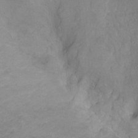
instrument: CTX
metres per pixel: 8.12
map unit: Ht
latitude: -1.2943
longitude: -18.9136
